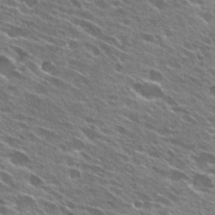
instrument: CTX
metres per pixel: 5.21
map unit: Hto
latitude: 27.4804
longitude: -44.4223
